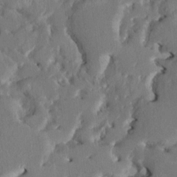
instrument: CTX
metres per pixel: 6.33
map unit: HNhu
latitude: 4.6868
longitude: -4.8380
